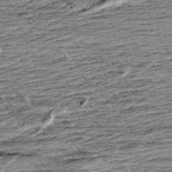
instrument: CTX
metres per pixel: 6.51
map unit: Aa
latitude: 8.4979
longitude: -139.4048
